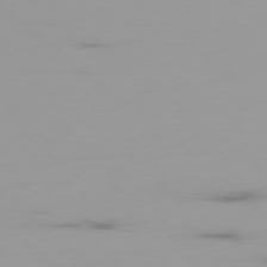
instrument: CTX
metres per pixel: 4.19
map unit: Ap
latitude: -79.1053
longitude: -71.7827
